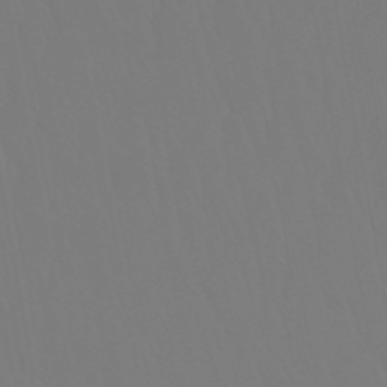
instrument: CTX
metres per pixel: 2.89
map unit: eHb
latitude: -50.5385
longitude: 74.5952
